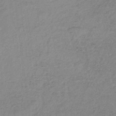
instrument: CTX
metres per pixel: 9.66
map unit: lHb
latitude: -42.1794
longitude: 66.5007
